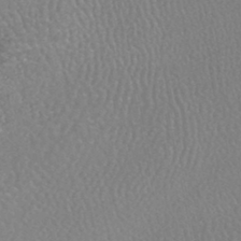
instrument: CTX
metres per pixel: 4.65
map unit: HNhu
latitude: -47.5966
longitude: 98.3306
